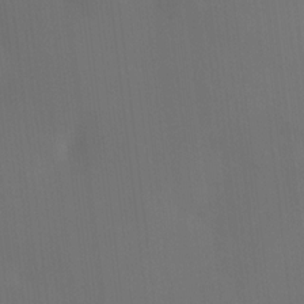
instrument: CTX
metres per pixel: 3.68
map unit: HNhu
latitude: 10.4601
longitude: 10.3684
